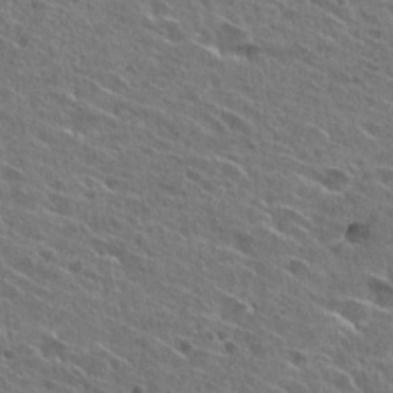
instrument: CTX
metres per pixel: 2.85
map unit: Hto
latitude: 26.8947
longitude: -44.7057
